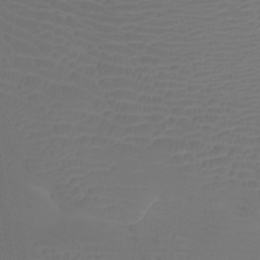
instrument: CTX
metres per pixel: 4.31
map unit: Nhu
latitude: -9.6533
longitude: -70.3656
